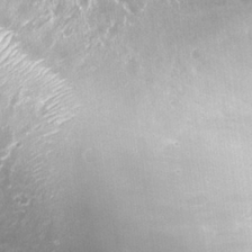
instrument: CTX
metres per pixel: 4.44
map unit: Nhu
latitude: 26.0822
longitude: -61.2159
